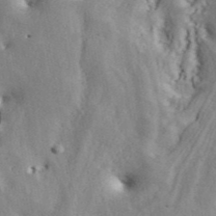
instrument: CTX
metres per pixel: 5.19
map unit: ANa
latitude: 43.2159
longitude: 47.7288
